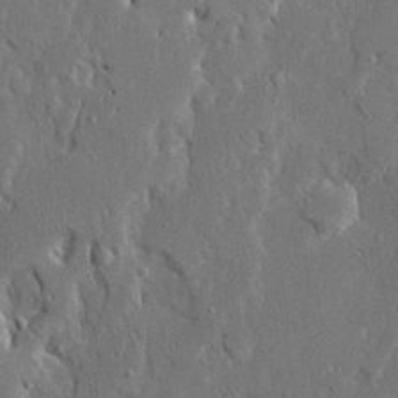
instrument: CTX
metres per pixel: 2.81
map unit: Ave
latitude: 23.0269
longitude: -130.5735
